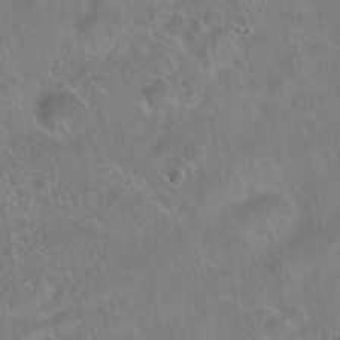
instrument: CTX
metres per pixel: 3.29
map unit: Hto
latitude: 21.6883
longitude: -51.7449
